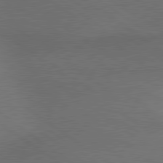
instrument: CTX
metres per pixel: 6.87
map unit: lApd
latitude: 79.8773
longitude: -176.9136
